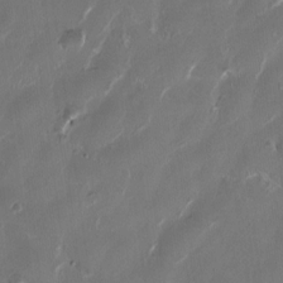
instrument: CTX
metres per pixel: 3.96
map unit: HNhu
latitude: 1.0836
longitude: -4.8569
